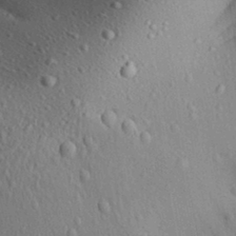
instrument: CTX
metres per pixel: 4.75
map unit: Aa
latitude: 31.1970
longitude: -134.2144
